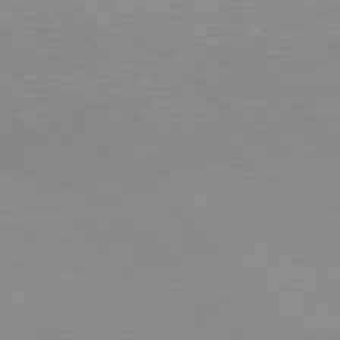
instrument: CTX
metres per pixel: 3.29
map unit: Hpe
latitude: 77.7449
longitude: -161.1592
